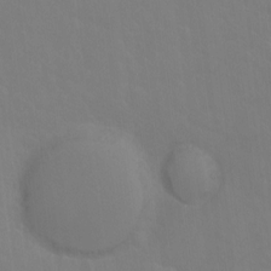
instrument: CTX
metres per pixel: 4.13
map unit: Hto
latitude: -3.0297
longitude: -35.0647
